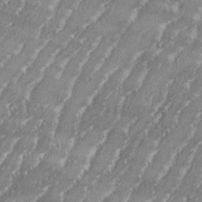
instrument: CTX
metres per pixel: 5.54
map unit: eHh
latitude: 34.6490
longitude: -132.7246
